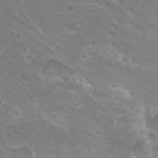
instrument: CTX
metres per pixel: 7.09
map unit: Hto
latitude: 20.3845
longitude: -32.8947
